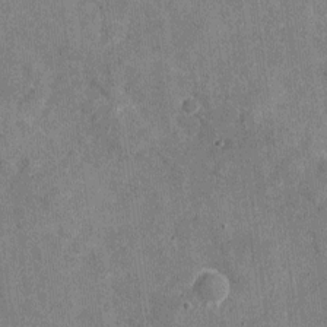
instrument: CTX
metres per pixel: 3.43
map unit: Nhu
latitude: -18.8030
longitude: -56.2333
